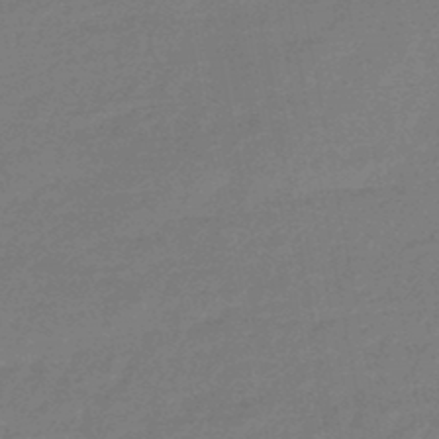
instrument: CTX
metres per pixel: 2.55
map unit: eHb
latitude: -46.2739
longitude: 82.3117
